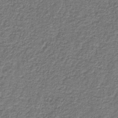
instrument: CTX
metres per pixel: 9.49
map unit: HNb
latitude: -39.5210
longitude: 51.0108
